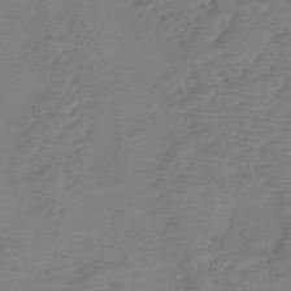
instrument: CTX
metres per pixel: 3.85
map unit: eHh
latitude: -39.7478
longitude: -28.7435
